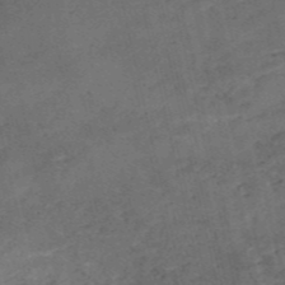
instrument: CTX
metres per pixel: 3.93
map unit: eHh
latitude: -54.8975
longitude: -91.4049
